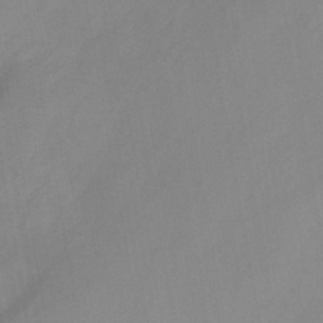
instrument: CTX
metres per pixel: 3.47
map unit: HNb
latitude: -43.9556
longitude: -39.9717
